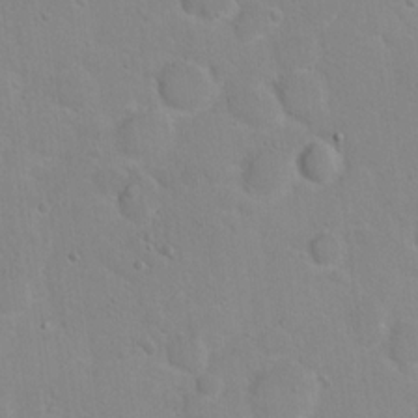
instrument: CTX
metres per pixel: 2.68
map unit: Hto
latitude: 16.5546
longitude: -39.2348
